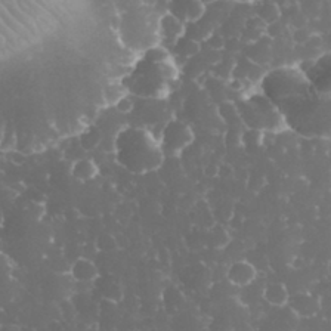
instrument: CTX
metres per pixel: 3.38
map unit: eHh
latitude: 33.0836
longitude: -63.4238
